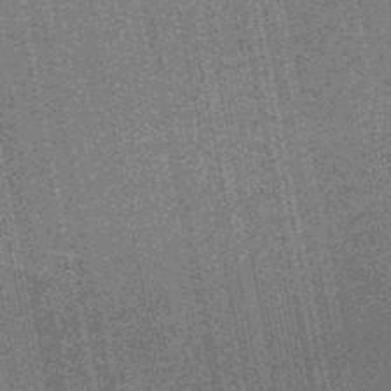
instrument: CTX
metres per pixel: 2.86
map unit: HNb
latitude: -50.5007
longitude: -42.2334
